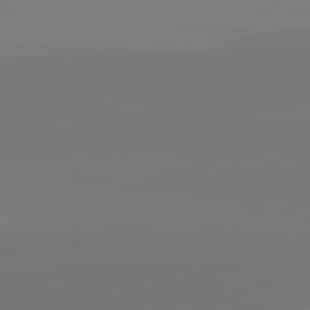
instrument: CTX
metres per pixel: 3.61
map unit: lApd
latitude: 82.4601
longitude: 155.3321
